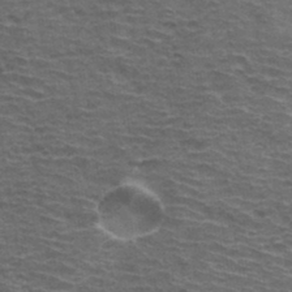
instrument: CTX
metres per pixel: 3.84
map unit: Hto
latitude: 34.5734
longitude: -40.2711
